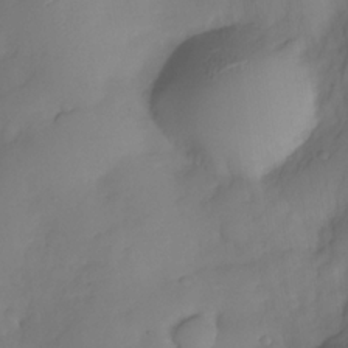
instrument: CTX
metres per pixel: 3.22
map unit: Nhe
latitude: -33.5022
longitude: -143.2348
